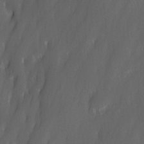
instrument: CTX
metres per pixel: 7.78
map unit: Ave
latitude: 9.8206
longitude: -105.2537
